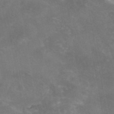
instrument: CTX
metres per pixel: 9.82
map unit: eAb
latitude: 46.5357
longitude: 124.3684
